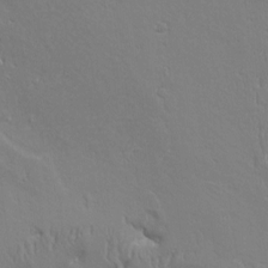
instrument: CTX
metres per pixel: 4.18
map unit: Aa
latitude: 9.4993
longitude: -130.4034
